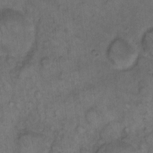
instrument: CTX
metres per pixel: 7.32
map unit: eHh
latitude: 13.0648
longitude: -64.4412
